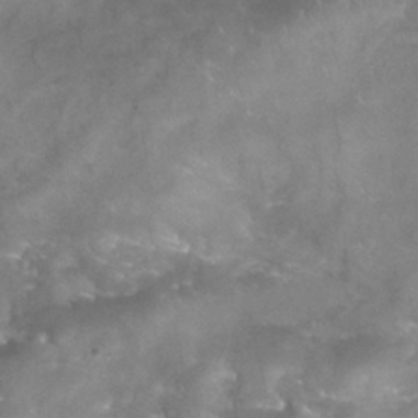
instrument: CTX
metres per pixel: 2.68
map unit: Nhu
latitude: 25.0647
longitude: -53.6694
